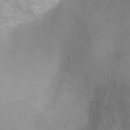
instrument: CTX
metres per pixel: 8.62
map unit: Ht
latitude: 2.7624
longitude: -34.4223
